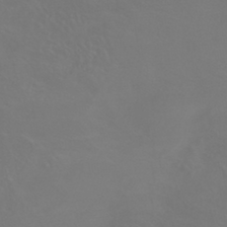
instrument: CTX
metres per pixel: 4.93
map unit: HNhu
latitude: -43.1620
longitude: 94.1416
